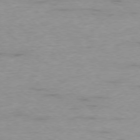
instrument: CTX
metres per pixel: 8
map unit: Ap
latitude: -77.1053
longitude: -88.6869
